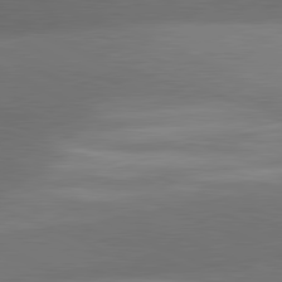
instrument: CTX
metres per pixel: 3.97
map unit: lApd
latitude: 81.1403
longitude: 130.0850
